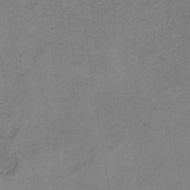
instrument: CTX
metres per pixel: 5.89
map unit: HNb
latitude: -34.6141
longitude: 54.6897
